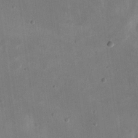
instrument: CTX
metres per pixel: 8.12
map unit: eHh
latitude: 20.0633
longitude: -70.2711
